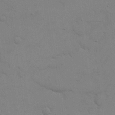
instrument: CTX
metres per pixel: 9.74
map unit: eHh
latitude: 17.3293
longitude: -66.5734
